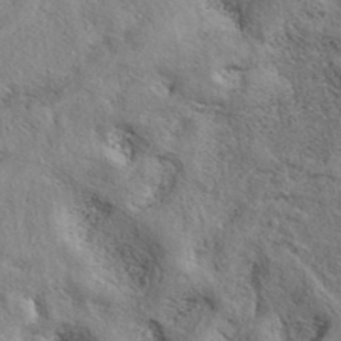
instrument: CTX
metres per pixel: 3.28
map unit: eAb
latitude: 39.2915
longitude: 113.4077
